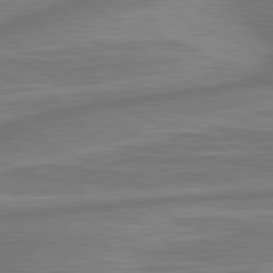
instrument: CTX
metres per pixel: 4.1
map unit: lApd
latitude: 81.4237
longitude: -175.5749
